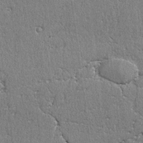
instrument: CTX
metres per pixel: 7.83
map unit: lAvf
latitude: -4.8975
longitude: -109.6693
